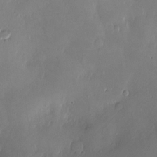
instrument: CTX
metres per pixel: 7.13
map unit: Nve
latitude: -9.4076
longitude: 173.2376
